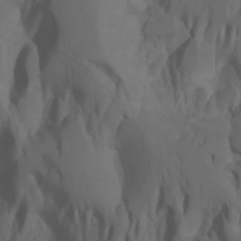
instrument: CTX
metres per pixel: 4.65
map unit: Htu
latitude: -7.4832
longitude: -64.8569
